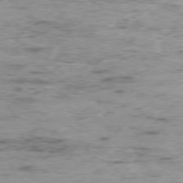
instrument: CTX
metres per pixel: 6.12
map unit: Ap
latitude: -76.5952
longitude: -69.3671
